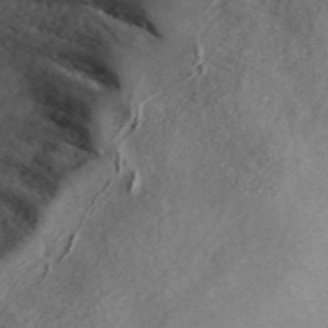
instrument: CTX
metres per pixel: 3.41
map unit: ANa
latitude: 45.4426
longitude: 28.5385
